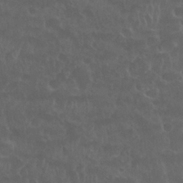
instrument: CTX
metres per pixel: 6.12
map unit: Nhu
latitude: 26.7435
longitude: -53.4049
